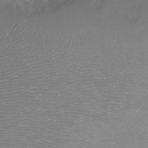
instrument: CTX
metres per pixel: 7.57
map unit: Aa
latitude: -8.3684
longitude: -71.4426
